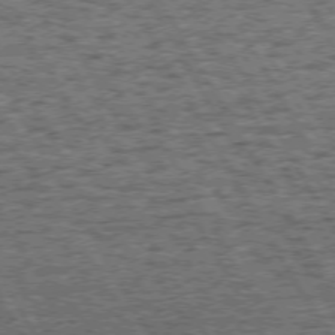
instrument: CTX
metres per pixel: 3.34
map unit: Hpe
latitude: 72.3657
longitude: -127.5182
